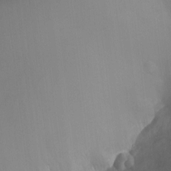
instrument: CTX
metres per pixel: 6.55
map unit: Ht
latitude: -11.3132
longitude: -22.8002
